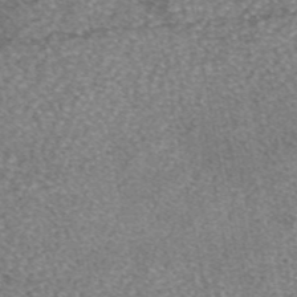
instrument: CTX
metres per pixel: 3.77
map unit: eAb
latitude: 46.4412
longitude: 103.2187
